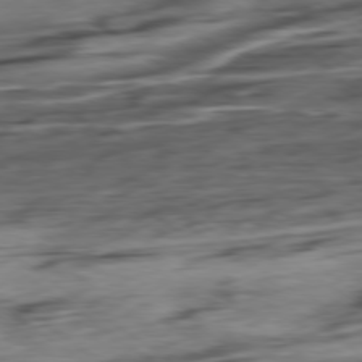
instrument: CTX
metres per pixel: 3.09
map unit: Hpe
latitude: -78.9919
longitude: -17.5749
